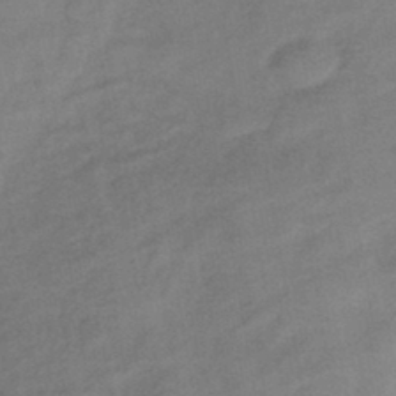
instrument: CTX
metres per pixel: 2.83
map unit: eHb
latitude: -42.4062
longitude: 82.7652
